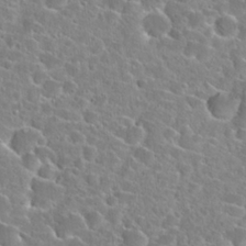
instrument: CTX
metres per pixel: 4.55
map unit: Hto
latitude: 24.4601
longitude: -46.2712
